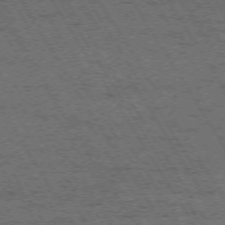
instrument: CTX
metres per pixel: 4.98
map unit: Hpe
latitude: -73.9178
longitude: 3.5777
